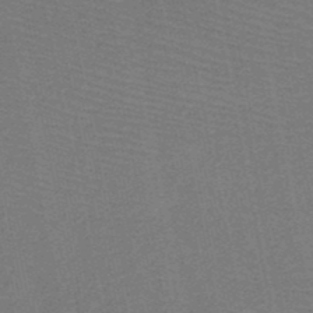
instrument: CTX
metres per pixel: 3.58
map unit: HNb
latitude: -48.7086
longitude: -41.0647
